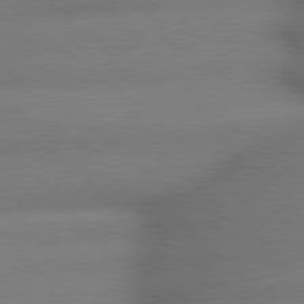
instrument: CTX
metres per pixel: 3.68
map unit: lApd
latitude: 79.3482
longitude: -166.5356
